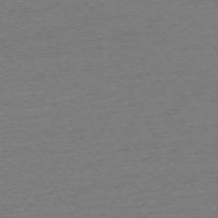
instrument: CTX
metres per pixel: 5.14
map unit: Ap
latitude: -74.0094
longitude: -83.6504
